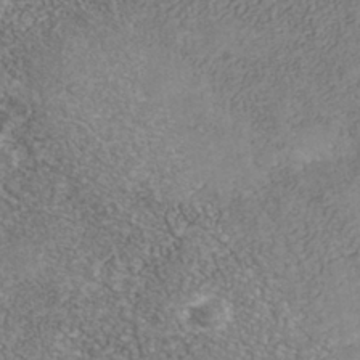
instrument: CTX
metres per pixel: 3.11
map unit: Nhe
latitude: -41.3698
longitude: -109.8205
